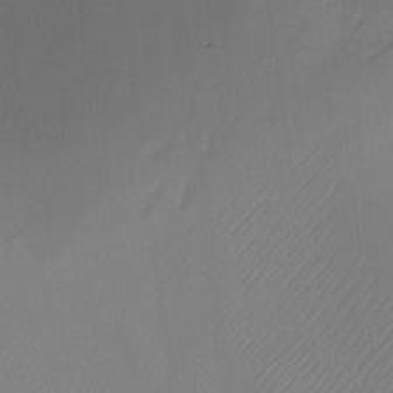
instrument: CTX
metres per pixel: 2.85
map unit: Ht
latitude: -10.5574
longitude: -28.6679
